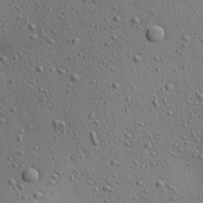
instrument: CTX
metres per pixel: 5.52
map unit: Aa
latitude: 23.1214
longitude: -143.6505
